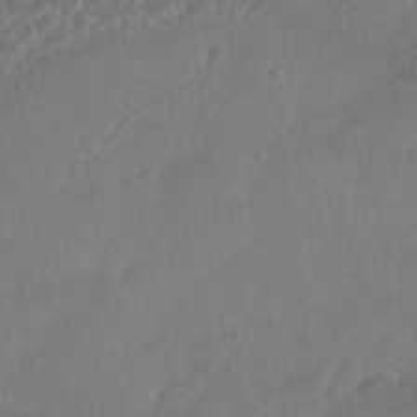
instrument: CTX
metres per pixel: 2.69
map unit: HNhu
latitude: -43.3509
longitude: 94.3306
